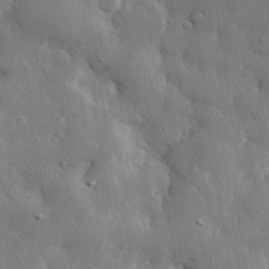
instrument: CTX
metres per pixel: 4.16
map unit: eHh
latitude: 29.4426
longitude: -79.9717
